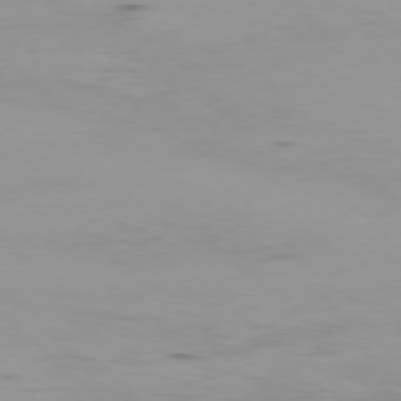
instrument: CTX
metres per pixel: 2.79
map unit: Ap
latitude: -76.4818
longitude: -68.2712
